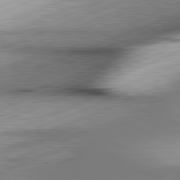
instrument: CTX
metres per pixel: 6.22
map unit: lApd
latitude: 81.6694
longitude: -165.8583
